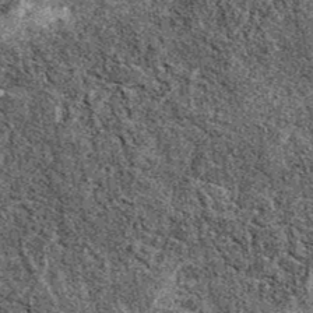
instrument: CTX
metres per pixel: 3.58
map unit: eAb
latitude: 39.5182
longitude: 110.9731
